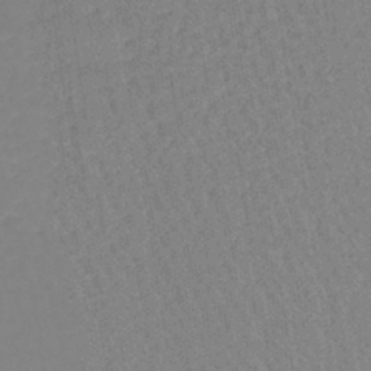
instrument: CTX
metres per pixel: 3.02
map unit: lHb
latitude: -40.8408
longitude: 60.4818
